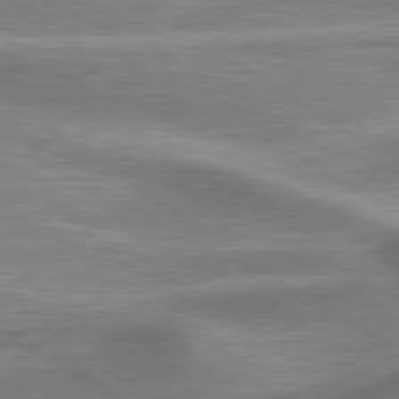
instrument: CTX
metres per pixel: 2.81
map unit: lApd
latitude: 79.8961
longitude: 171.1053
